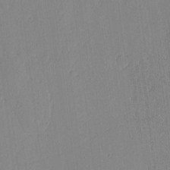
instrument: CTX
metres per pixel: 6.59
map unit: lAvf
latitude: -1.1620
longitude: -108.0444
